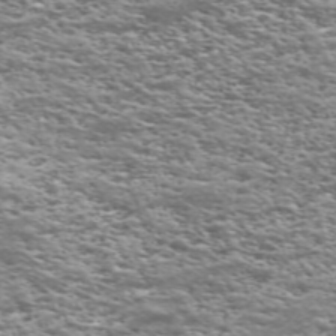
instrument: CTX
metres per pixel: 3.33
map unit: Nve
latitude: -59.2186
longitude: 57.4265
